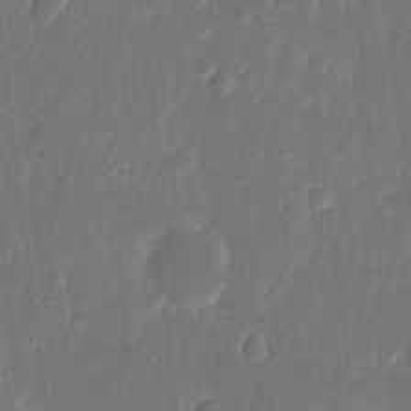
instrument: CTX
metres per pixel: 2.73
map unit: eHh
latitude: 11.2537
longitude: -70.8947
